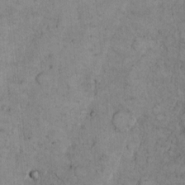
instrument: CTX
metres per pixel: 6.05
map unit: Hto
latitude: 9.0836
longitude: -58.1767
